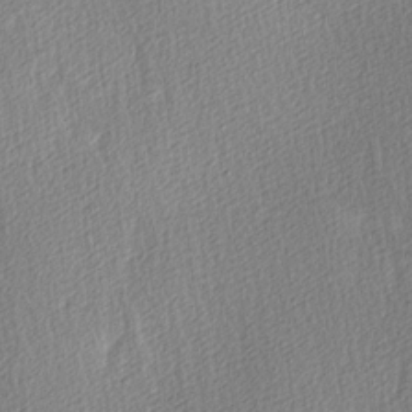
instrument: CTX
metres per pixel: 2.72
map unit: Ave
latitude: 3.6505
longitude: -112.4412
